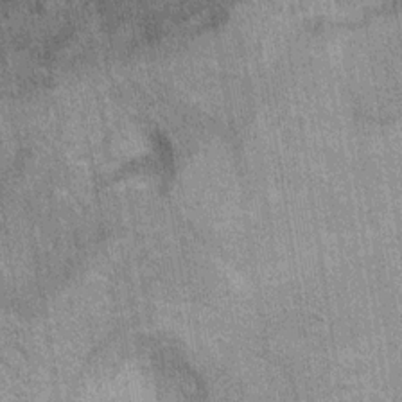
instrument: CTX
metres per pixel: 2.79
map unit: Ht
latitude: 8.0255
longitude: -36.5357
